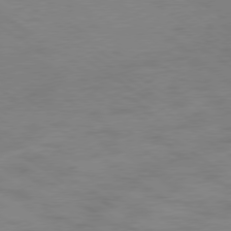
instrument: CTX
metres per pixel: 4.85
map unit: Ap
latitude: -76.9731
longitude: -76.2900
